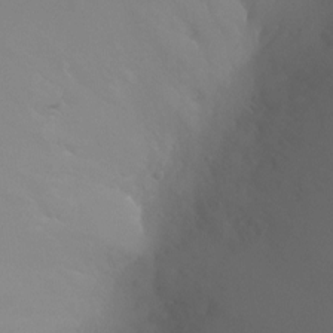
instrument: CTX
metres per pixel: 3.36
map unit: Ht
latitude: -3.8422
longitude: -26.4412
